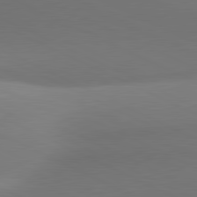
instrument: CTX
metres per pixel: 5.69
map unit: lApd
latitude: 81.1025
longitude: 131.4076
